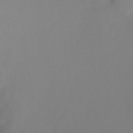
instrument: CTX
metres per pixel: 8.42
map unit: Ht
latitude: -14.9164
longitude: -42.8002
